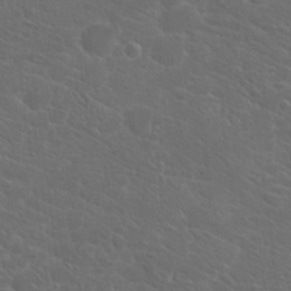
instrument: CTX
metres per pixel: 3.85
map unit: Hto
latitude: 19.1592
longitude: -36.4034
